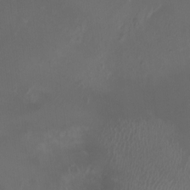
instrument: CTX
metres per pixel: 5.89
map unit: HNhu
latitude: -2.8596
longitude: -6.0255
